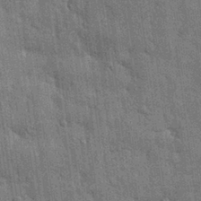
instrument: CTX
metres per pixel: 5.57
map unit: Nhu
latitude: 28.2900
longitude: -68.1011
